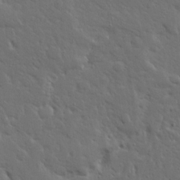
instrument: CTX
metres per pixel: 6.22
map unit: Ave
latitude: 15.1970
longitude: -139.5371
